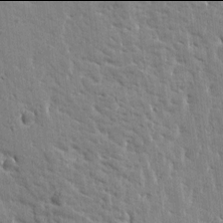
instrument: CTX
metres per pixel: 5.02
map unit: Htu
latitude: -2.0094
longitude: 175.0108
